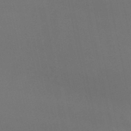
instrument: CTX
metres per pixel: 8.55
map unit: HNb
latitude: -49.9745
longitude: -43.2726
